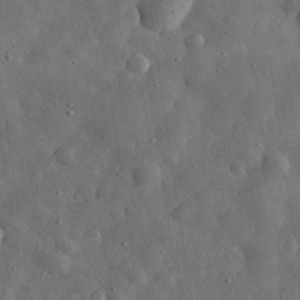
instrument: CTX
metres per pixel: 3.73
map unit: eHh
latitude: 31.9717
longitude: -74.5735
